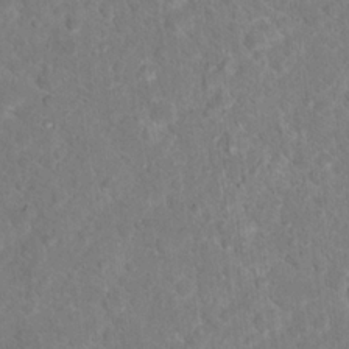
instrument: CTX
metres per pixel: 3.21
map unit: Hto
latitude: 18.1389
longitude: -37.0837
